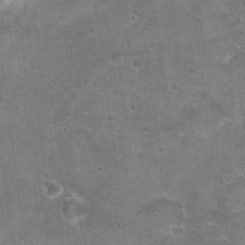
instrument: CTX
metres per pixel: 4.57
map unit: Hto
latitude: 21.7828
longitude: -43.0647
